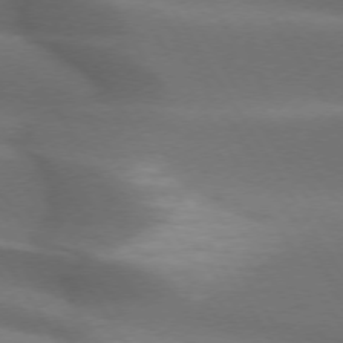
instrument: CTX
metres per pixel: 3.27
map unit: lApd
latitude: 73.0270
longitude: -52.1011
